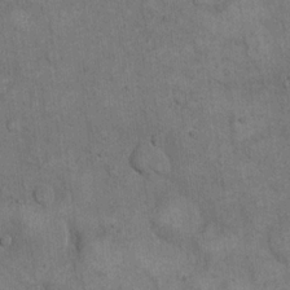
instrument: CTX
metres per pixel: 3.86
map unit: eHh
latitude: 17.7261
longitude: -63.1781
